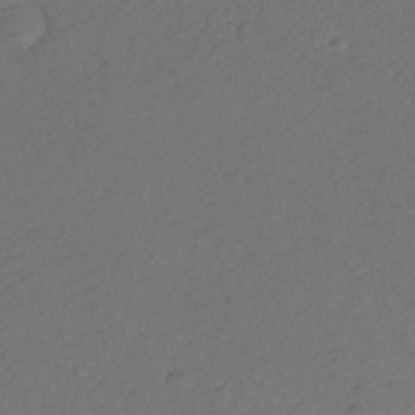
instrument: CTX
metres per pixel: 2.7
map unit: ANa
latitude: -38.5763
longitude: 94.7652
